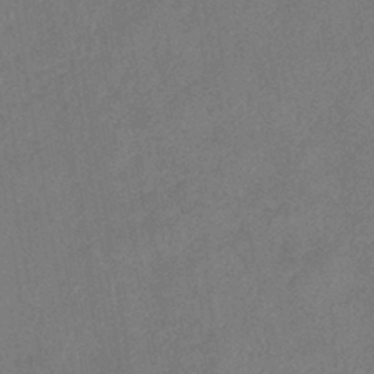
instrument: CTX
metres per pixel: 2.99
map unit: eHb
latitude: -41.4454
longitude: 79.3887
